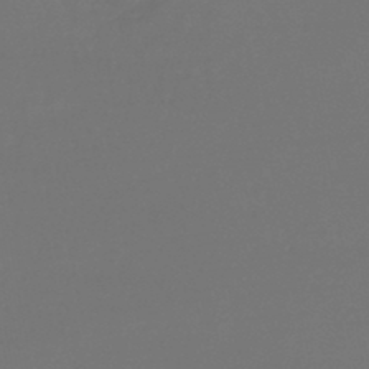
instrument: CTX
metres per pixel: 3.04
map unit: lHb
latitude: -43.5777
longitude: 63.5399
